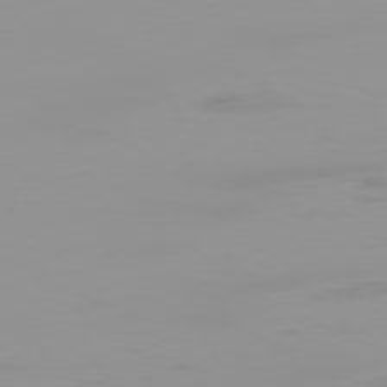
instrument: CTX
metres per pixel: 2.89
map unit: Ap
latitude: -78.8786
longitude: -95.7072
